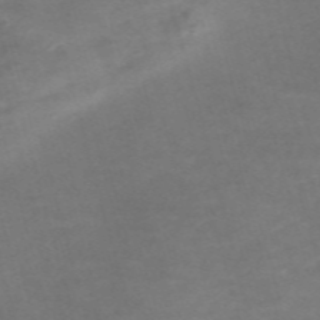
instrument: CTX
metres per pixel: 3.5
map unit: Nve
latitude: -59.1620
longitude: 59.4076
